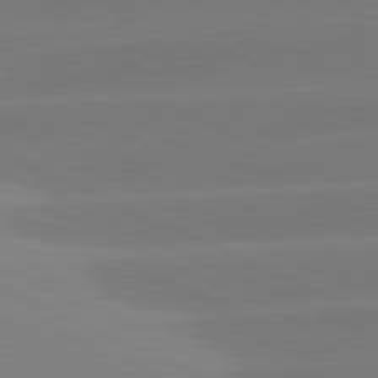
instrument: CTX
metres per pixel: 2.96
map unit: lApd
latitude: 81.4804
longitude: -154.7624
